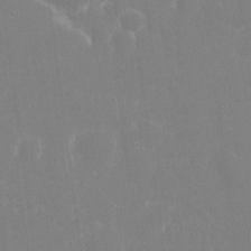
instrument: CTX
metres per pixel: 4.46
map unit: eHh
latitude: 14.6491
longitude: -72.2145
